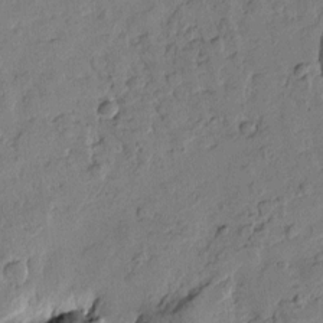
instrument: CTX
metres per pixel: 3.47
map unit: Htu
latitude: -1.9556
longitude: -176.0822
